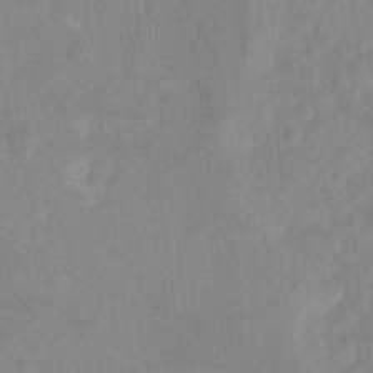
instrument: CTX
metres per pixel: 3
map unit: Ht
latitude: -13.7667
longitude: -58.0444
